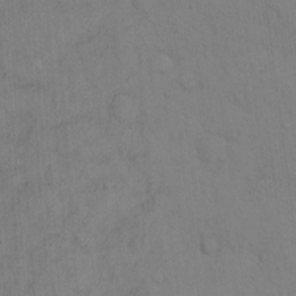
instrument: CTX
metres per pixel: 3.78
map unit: Hto
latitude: 12.6491
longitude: -56.9702
